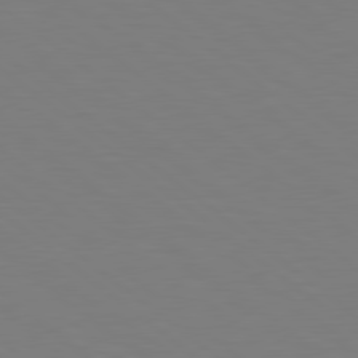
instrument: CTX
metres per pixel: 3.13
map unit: Hpe
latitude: 78.7624
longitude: -166.4223
